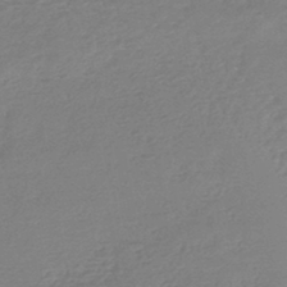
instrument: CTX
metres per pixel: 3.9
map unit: HNhu
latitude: -45.5210
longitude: 90.1606
